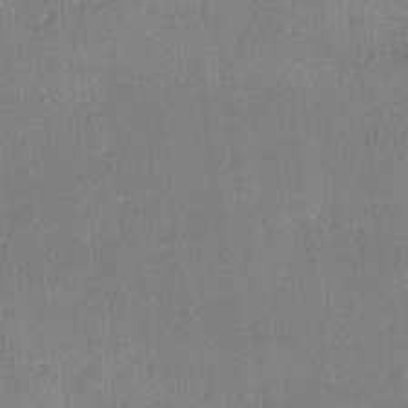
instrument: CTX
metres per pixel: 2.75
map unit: lHvf
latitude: -10.9164
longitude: -99.4993
